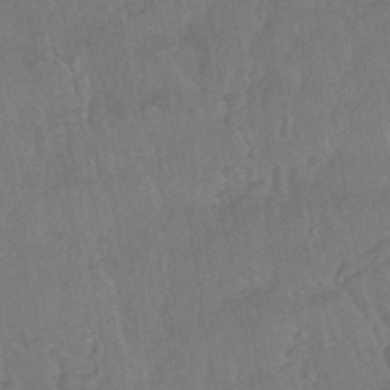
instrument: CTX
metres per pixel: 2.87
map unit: HNhu
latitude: -44.4629
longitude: 92.1039
